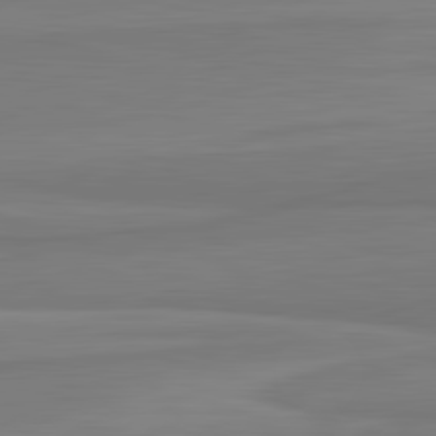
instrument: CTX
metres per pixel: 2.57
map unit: lApd
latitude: 82.3656
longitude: 168.7463
